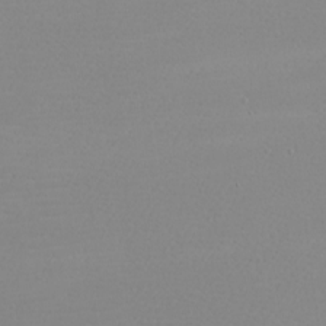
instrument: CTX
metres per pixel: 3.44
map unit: eHh
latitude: -5.9367
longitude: -86.6868
